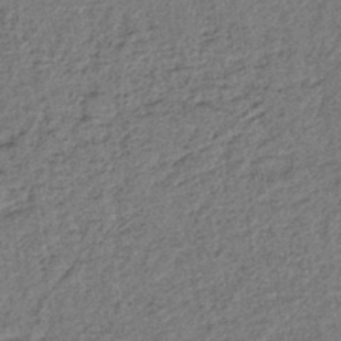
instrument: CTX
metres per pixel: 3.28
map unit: lHb
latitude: -41.1998
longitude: 63.0675
